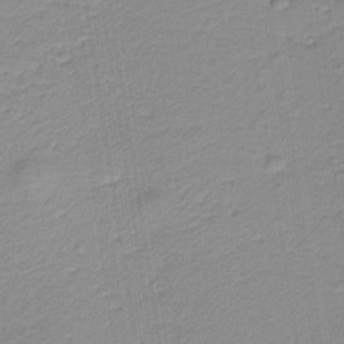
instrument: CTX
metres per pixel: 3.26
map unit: lHb
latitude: -36.1227
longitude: 58.8407
